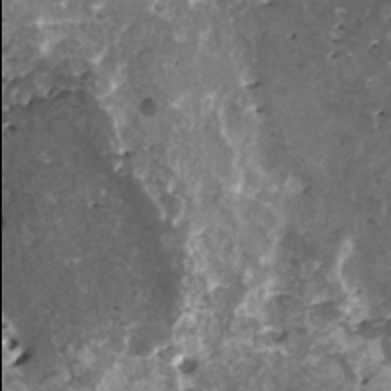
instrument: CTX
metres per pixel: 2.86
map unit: HNhu
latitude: 0.7435
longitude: 6.0094
